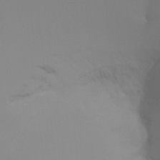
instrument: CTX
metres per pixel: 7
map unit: Hto
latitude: -8.5385
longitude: -51.5371
